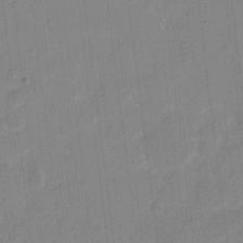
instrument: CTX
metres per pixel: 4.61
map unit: eHh
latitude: 11.0081
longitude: -66.8380
